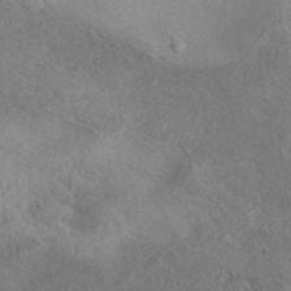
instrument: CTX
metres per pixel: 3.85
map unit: eAb
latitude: 40.8946
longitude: 103.3699
